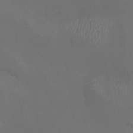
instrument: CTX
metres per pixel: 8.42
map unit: HNhu
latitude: 0.5545
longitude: -2.7435
